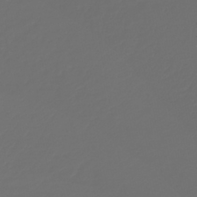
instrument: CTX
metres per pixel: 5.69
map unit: lHb
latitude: -43.7666
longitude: 60.9164
